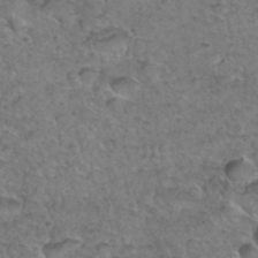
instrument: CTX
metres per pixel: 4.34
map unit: Hto
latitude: 36.4034
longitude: -48.1200
